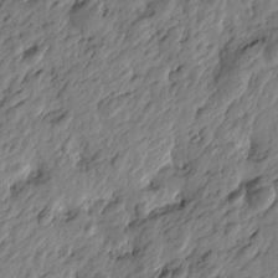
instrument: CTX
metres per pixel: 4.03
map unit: Htu
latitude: -3.8422
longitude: 179.5021
